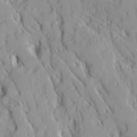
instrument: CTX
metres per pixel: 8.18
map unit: Ave
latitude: 16.5735
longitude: -129.3482
